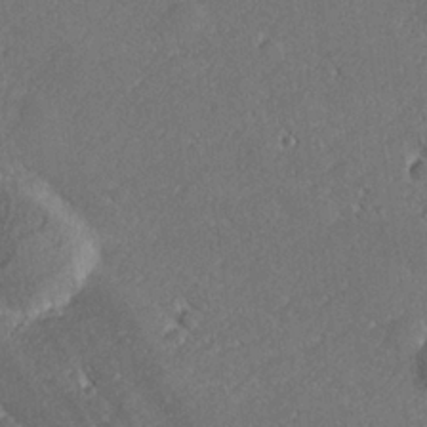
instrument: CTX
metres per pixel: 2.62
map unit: lHvf
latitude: 26.9703
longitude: 140.8786
